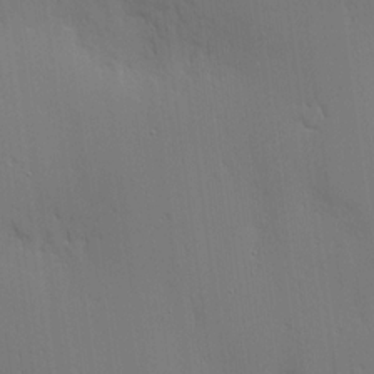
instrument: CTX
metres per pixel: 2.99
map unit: lHvf
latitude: 18.1577
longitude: -116.9703
